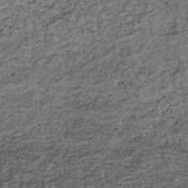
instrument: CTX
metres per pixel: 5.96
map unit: lHb
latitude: -36.4818
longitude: 66.7464
